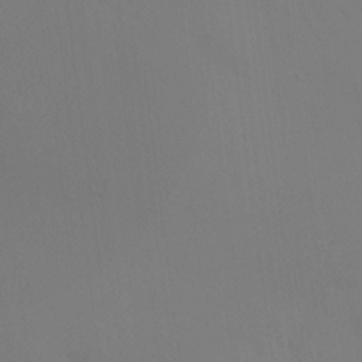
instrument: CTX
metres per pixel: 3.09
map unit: HNhu
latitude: 11.2537
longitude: 11.3321
